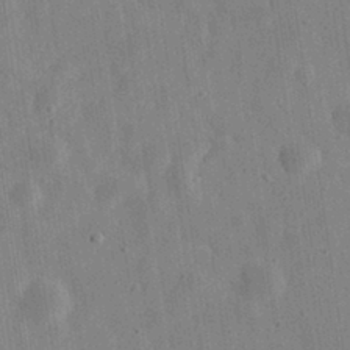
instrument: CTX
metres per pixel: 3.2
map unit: eHh
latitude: 32.8191
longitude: -78.1389
